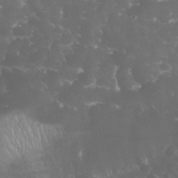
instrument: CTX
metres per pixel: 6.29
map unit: eHh
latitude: 32.5924
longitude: -63.4616
